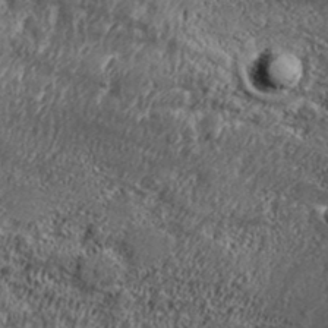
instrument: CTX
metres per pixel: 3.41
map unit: Aa
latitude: 32.7624
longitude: -134.6679
